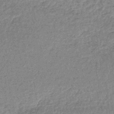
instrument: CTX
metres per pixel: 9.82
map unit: lHb
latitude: -44.4062
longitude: 66.5763
